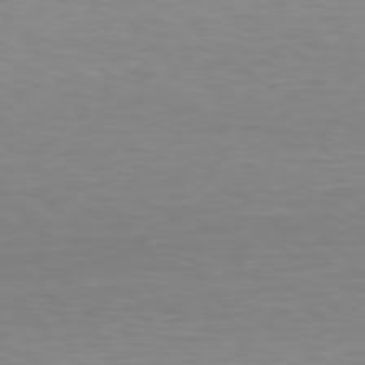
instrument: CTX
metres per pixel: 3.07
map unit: Hpe
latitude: 78.5924
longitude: -168.0633
